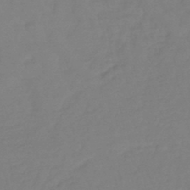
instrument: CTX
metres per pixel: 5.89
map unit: lHb
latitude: -43.2187
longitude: 74.4440
